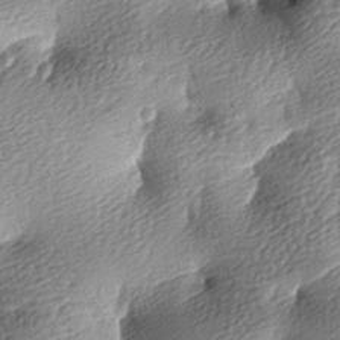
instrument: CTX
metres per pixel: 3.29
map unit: lAa
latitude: -8.8030
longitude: -126.2523
